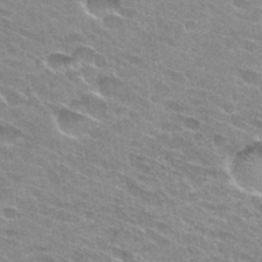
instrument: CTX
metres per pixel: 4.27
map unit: Hto
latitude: 32.3278
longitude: -46.6680
